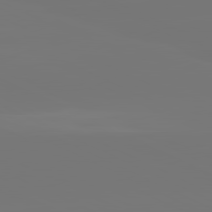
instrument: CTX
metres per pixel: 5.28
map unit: lApd
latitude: 81.4048
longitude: -148.2523
